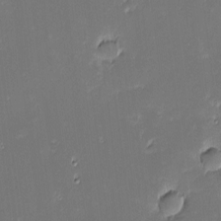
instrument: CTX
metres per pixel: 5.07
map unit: eHh
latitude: -2.6518
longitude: -85.8772
